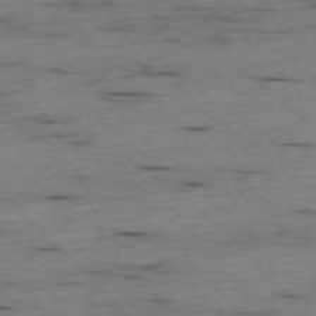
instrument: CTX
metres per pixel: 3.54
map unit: Ap
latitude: -76.7652
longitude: -90.9703
